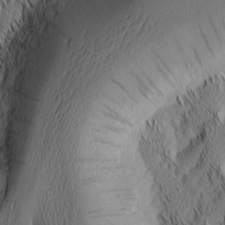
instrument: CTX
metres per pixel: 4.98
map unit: Nhu
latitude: -6.7085
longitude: -151.8772
